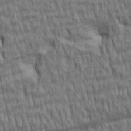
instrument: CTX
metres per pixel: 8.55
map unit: lAa
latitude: 5.3859
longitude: -115.4804
